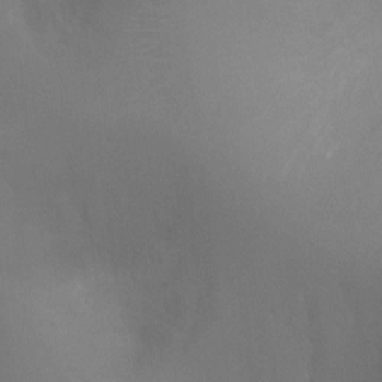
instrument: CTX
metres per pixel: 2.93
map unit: Ht
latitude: -5.1620
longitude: -25.8961
